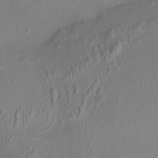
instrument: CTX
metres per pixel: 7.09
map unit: HNhu
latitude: 5.0080
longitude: 6.9163
